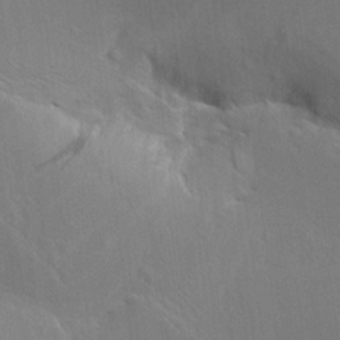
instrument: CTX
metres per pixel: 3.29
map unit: Aa
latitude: 9.7639
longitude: -142.2712
